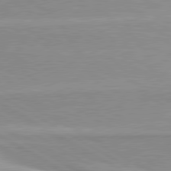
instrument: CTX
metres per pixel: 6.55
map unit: lApd
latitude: 80.1389
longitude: 171.3699
